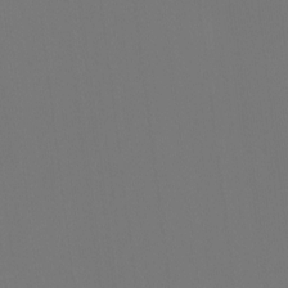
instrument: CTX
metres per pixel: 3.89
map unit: Htu
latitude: -14.1228
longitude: -48.5924
